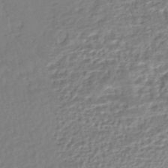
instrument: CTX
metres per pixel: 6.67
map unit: HNhu
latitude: -45.1809
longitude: 103.4643
